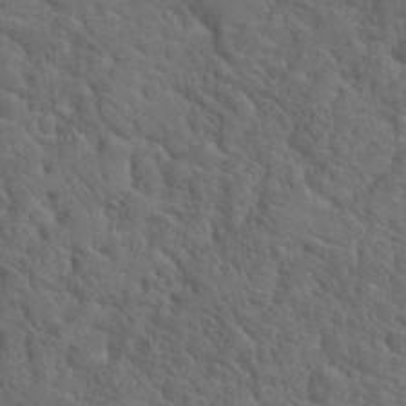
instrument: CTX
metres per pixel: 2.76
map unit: Hto
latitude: 19.3859
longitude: -34.9324
